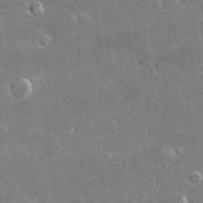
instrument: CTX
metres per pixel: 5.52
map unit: lHvf
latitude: 32.5924
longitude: -92.7246
